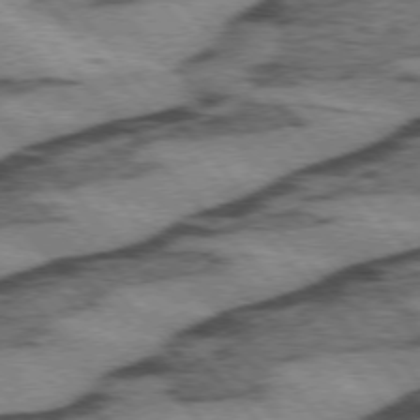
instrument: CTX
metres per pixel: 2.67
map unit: lApd
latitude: 75.0081
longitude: -78.2712
